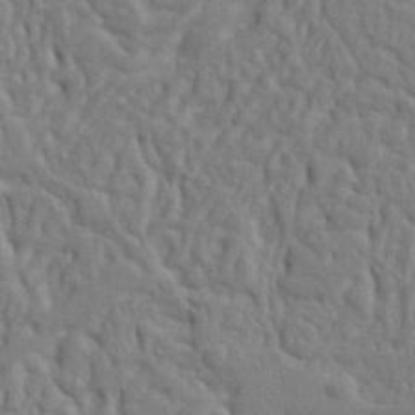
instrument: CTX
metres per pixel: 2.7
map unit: Ht
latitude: 8.7246
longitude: -77.1781
